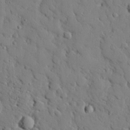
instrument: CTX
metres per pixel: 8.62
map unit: eHh
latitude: 25.8583
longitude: -78.5357
